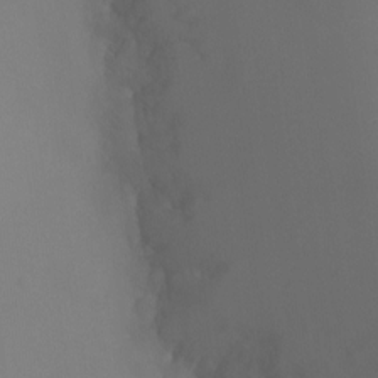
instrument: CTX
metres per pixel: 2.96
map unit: Ht
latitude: -1.2376
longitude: -18.4223
